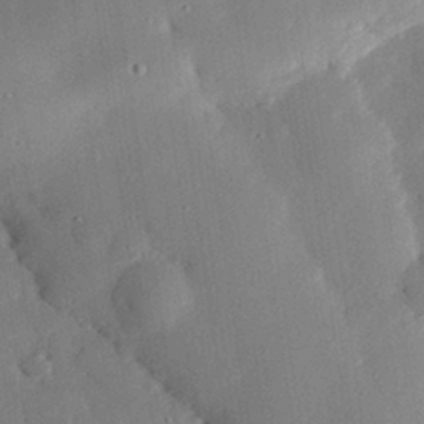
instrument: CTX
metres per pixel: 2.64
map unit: eHh
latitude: 29.7260
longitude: -81.2915
